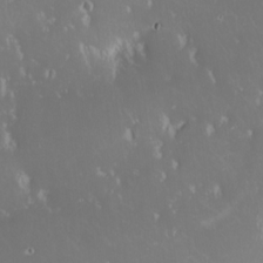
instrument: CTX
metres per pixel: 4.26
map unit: eHh
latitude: -2.2928
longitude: 20.5951
